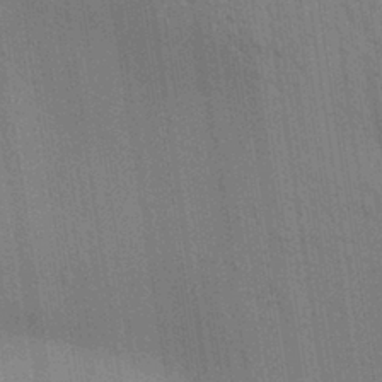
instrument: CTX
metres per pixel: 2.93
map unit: Aa
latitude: 31.0081
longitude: -139.8583
